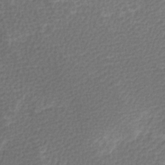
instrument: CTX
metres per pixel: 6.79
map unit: Ave
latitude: 0.1389
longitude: -115.1592
